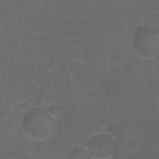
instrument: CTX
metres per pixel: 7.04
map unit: Hto
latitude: -9.8233
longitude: -36.7435
